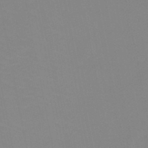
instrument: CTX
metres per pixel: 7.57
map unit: HNb
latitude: -49.2376
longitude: -49.0836
